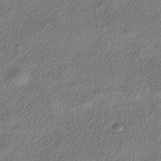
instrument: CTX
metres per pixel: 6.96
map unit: HNhu
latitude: -40.0094
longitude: 101.8422
